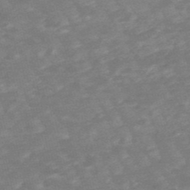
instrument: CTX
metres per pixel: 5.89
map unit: lHb
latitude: -48.2551
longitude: 83.1809
